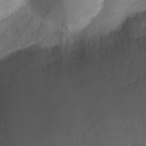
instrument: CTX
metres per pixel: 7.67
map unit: Nhu
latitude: 6.9514
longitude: -22.5357
